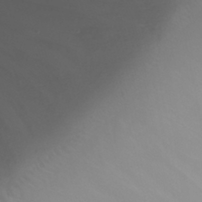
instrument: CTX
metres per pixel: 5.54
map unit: Nhu
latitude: -8.6896
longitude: -81.9150
